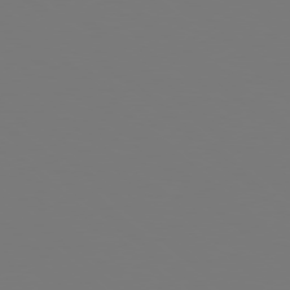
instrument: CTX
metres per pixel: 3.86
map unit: Hpe
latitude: 77.7071
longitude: -163.4049
